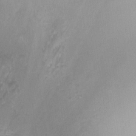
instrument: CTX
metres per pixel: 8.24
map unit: Ht
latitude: -8.5763
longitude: -21.2726
